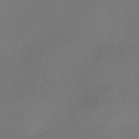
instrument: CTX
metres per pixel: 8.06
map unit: HNhu
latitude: -42.4440
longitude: 104.9919
